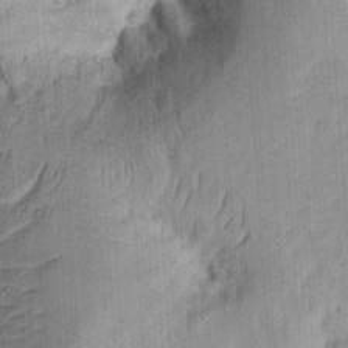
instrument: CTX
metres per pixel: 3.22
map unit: Ht
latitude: 12.7435
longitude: -74.4412
